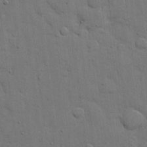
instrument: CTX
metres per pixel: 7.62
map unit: eHh
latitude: 11.5749
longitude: -67.1970
